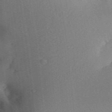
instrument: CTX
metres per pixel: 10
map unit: Aa
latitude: 32.7435
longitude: -142.1011
